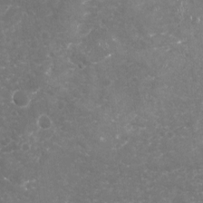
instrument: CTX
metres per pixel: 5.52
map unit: Nhu
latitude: -19.1053
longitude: -57.4615
